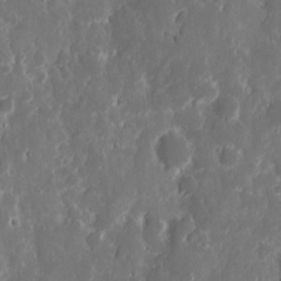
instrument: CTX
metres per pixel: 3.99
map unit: eHh
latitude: 11.8206
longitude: -72.2145
